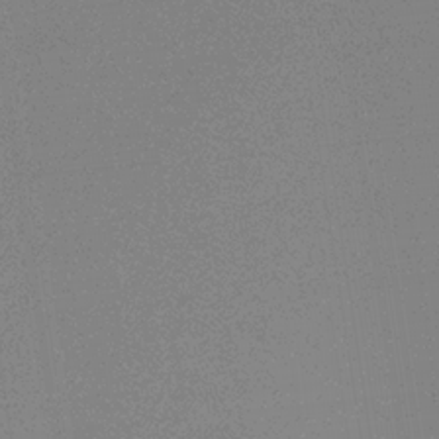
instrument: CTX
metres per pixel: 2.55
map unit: HNb
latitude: -34.6518
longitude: 52.6329
